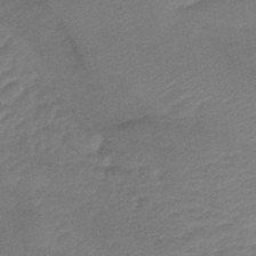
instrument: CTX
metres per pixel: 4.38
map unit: lHb
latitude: -42.5384
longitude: 79.7855
